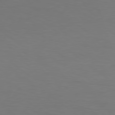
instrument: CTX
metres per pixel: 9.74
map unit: Hpe
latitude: 78.6113
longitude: -173.4615
